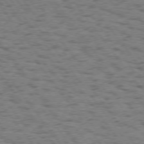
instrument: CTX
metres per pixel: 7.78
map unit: Hpe
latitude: 74.5168
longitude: -135.1403
